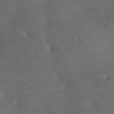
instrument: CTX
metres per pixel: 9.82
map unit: lAa
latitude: -9.5399
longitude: -125.0080
